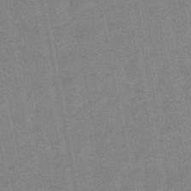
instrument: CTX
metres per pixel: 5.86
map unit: lHb
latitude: -48.4251
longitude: 79.0486
